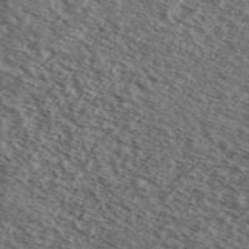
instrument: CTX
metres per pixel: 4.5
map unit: Ave
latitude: 38.5735
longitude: -109.1592
